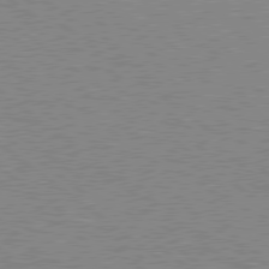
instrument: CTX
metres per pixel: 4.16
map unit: Hpe
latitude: 78.7813
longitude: -144.7435
